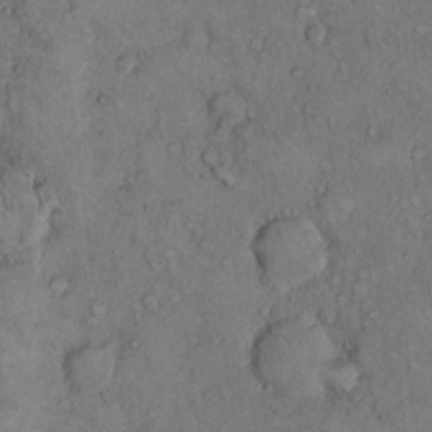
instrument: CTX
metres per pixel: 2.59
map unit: Hto
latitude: 10.5546
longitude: -59.9906
